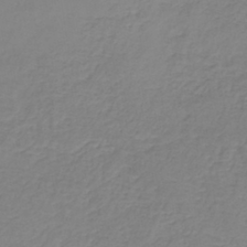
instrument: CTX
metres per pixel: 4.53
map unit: lHb
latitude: -41.2187
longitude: 61.1431
